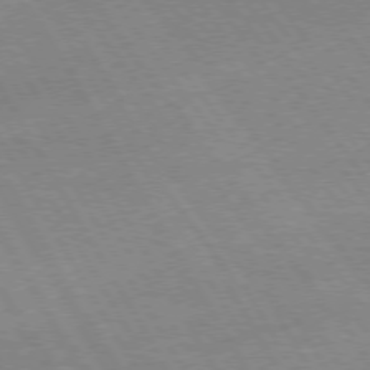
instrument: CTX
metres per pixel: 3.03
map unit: Hpe
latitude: 74.3845
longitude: -141.5182
